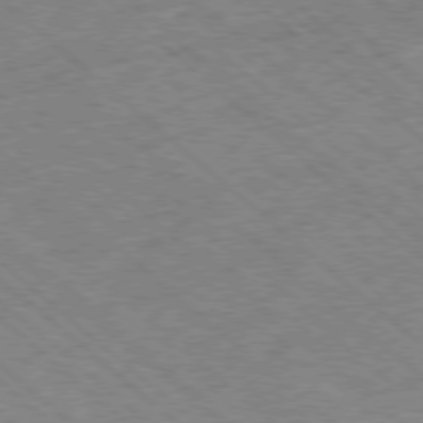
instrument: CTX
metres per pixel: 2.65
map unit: Ap
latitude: -78.6140
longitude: -49.6694
